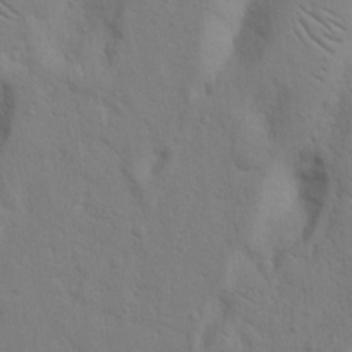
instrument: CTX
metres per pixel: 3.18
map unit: Nhu
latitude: 15.1404
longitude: -75.0270
